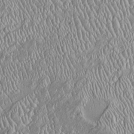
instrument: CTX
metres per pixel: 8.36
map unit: Htu
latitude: -5.5777
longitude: 157.3321
